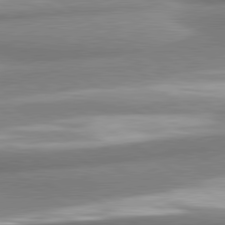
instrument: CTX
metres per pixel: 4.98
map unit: lApd
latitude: 80.7624
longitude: -177.8205
